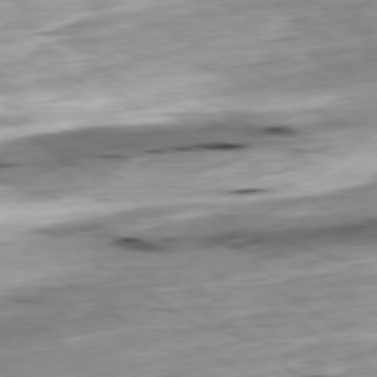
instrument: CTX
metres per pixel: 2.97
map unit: Ap
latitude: -79.8044
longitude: -89.6694
